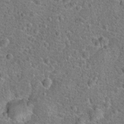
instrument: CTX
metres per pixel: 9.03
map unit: Hto
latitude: 18.2900
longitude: -42.5546
